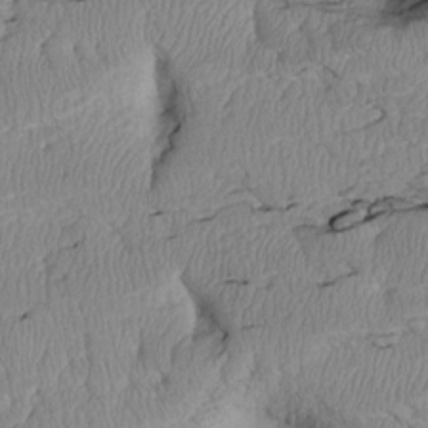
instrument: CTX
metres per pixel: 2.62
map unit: Htu
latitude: 2.9136
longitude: 149.6722
